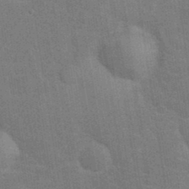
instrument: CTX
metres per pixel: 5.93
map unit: eHh
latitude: 36.7058
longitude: -66.4979
